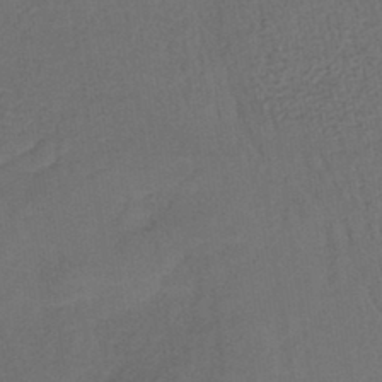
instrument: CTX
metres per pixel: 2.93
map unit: lHb
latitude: -37.8233
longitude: 59.2186
